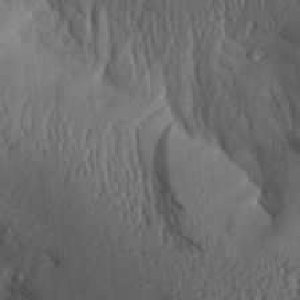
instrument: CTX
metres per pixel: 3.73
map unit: Aa
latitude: 26.7057
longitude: -134.7813
